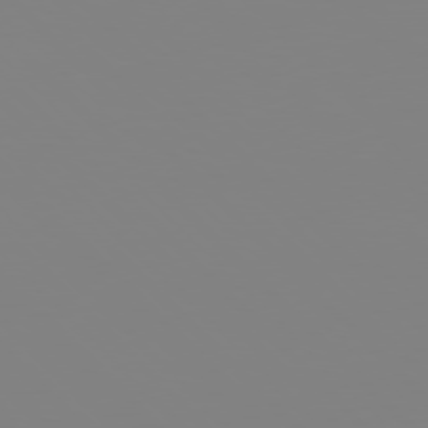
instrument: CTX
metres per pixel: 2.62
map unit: Hpe
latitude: 77.3481
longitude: -161.8016
